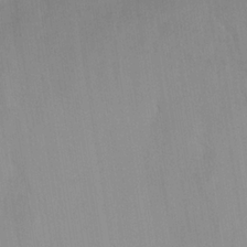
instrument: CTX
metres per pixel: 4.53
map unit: Nhu
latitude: 23.5371
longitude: -63.0270
